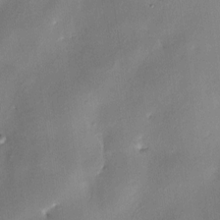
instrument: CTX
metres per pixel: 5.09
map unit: HNhu
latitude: 3.4048
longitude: -7.5182
